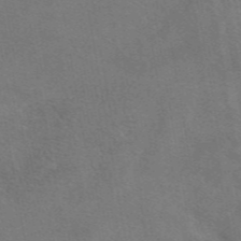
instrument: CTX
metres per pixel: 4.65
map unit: eAb
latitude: 47.7639
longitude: 113.5777
